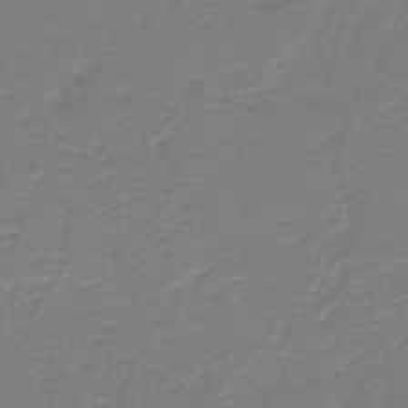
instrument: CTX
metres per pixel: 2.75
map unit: HNb
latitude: -46.7841
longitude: 52.8219
